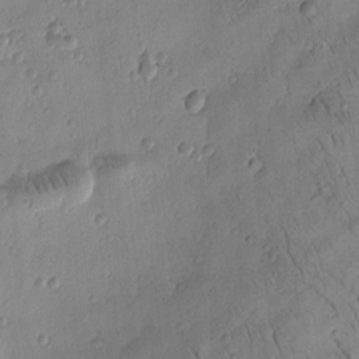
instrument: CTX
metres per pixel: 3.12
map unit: Htu
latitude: -4.3117
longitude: 172.3684
